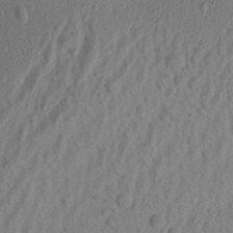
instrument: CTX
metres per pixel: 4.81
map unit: Aa
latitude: 21.8773
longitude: -143.3293
